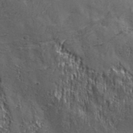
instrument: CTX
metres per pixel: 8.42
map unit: Aa
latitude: 33.5749
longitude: -135.1403
